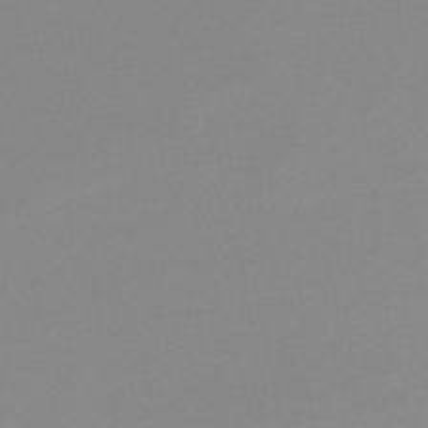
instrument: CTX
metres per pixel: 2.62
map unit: lHb
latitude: -44.5952
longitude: 56.2172
